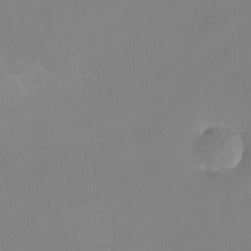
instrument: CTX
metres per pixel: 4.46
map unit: Nhu
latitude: -8.7085
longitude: -85.1781
